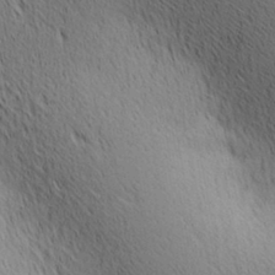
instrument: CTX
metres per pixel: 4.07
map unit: lAa
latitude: 10.6113
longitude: -107.8583
